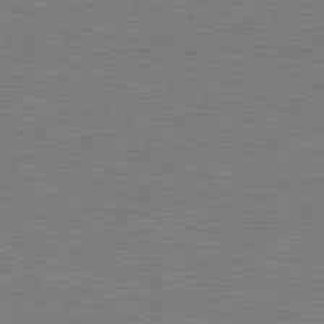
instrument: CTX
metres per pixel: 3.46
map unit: Hpe
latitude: 78.3279
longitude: -127.9906
